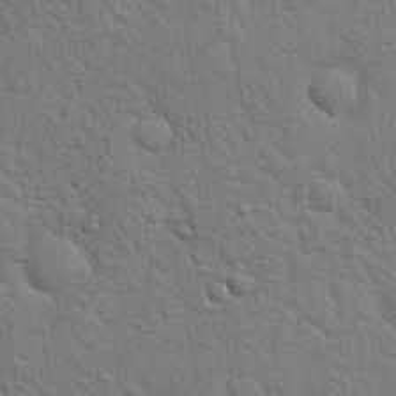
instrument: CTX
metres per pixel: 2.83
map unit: Hto
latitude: 19.4237
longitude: -52.1011
